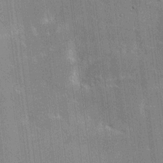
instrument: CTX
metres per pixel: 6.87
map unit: HNhu
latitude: 7.4615
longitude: -5.5749
